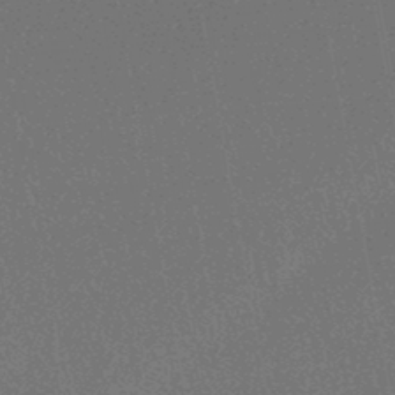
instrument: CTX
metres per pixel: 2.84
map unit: HNhu
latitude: -45.5777
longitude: 99.5399
